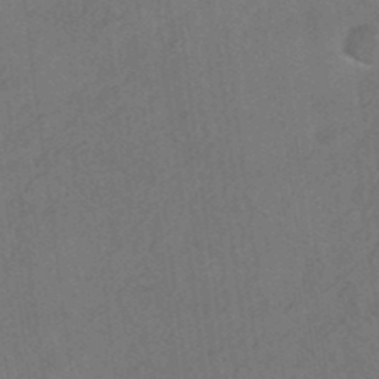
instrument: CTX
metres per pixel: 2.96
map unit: HNhu
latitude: -41.4076
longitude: 106.4062
